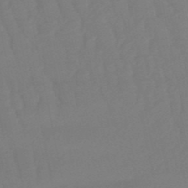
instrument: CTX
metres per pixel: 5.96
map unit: eHb
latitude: -50.4629
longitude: 77.5210
